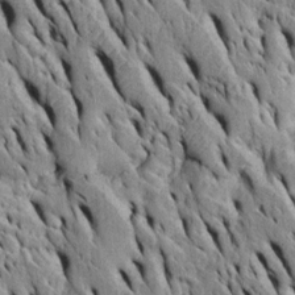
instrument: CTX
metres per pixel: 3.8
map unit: Htu
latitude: -3.6532
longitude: 151.5966
